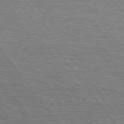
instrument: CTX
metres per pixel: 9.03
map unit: Hpe
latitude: 75.0458
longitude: -153.0270
